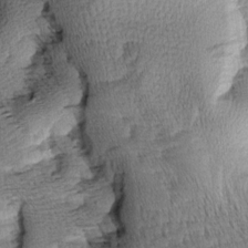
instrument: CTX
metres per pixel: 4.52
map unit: Aa
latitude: 8.2145
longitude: -141.1025
